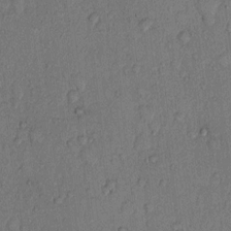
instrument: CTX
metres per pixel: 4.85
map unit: Hto
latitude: 9.4993
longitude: -58.2712
